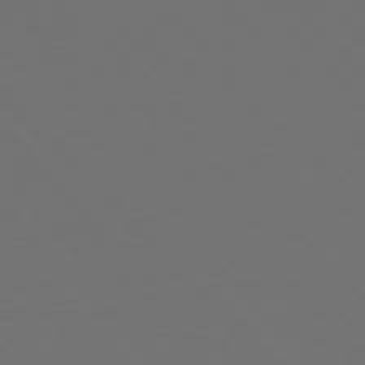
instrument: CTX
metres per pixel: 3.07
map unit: Hpe
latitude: 76.8758
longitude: -169.1970
